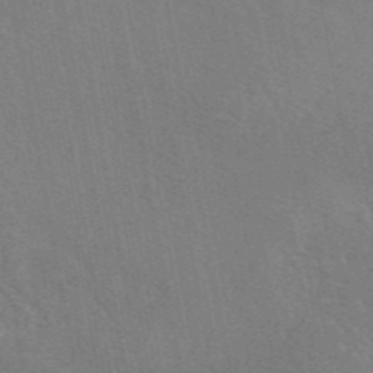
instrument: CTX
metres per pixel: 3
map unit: eAb
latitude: 45.5749
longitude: 109.9367
